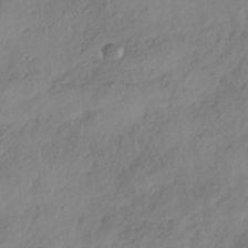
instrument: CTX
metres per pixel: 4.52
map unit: HNhu
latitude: -40.8408
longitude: 107.3321
